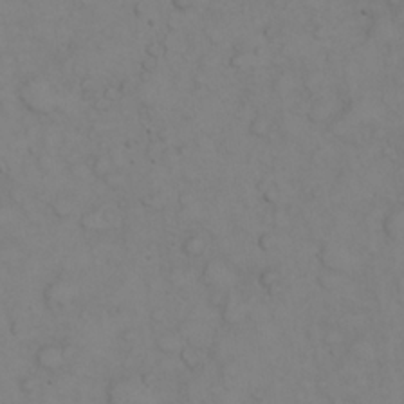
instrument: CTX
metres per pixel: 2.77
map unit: eHh
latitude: 23.0080
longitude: -59.0270
